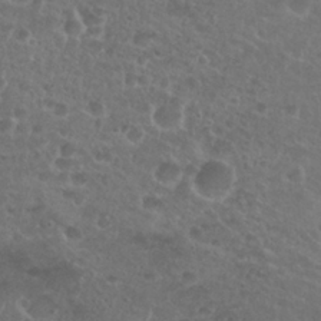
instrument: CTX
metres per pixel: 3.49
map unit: Nhu
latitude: 27.0459
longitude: -51.4237
